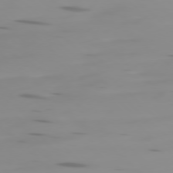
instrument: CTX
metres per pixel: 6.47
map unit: Ap
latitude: -78.1416
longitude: -64.8947
